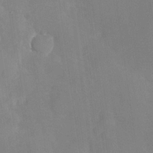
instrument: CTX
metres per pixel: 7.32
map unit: Nhu
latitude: -27.7477
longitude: -58.0444
